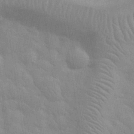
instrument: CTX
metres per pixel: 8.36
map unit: eHh
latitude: 32.2711
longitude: -71.0458
